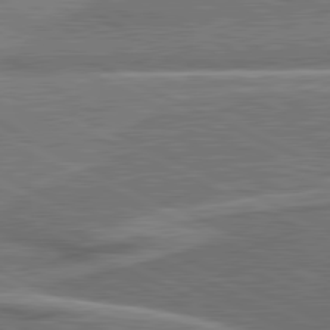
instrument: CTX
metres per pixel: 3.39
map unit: lApd
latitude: 81.2726
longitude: 140.5952
